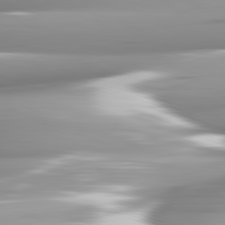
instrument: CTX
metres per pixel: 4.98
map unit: lApd
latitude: 82.3656
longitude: -142.5735
